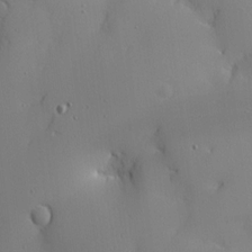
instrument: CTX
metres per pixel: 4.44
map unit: Ave
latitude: 12.1200
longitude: -101.3671
